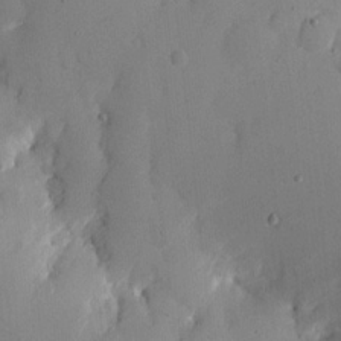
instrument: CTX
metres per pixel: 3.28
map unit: eHh
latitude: 11.4238
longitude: -67.8961
